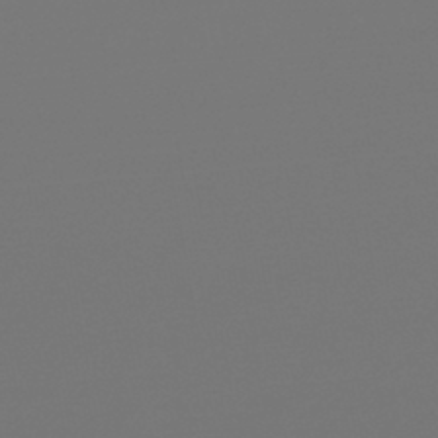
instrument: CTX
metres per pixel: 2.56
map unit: lHb
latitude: -45.6155
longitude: 75.6533
